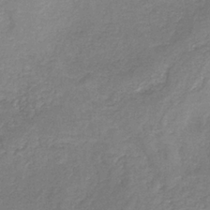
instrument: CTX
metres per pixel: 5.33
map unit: HNb
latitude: -34.1417
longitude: 54.3306
